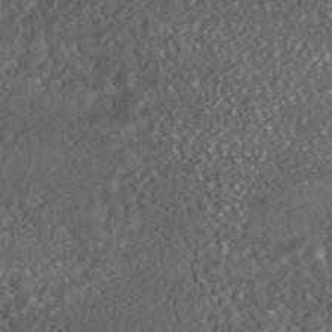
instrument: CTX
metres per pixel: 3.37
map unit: HNhu
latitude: -46.1228
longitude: 104.7463
